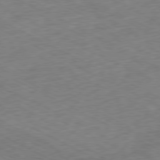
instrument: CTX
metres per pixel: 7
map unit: Ap
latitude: -79.4454
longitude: -68.0255
